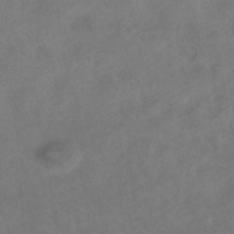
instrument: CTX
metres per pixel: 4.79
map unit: HNhu
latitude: -42.3684
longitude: 102.9731
